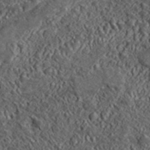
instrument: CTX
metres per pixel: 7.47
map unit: lHvf
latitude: 42.0822
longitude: -88.7625
